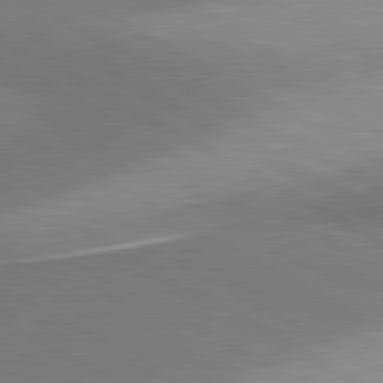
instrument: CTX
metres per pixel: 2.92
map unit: lApd
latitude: 81.0269
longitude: 159.2375
